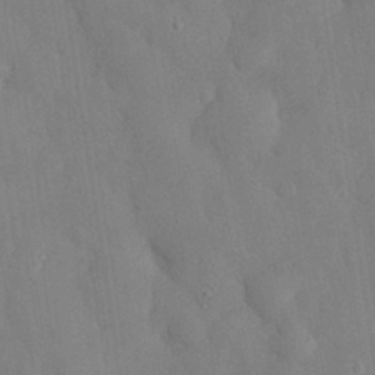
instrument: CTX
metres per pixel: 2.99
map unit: eHh
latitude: 29.9906
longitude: -76.4034
